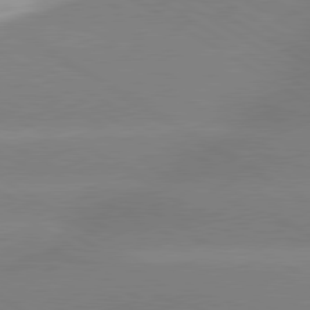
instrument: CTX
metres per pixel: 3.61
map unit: lApd
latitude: 80.1767
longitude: -145.9150
